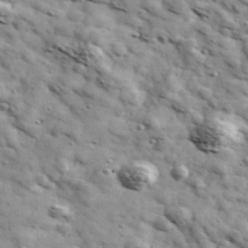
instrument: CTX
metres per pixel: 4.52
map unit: Ave
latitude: 41.2915
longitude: -107.3104
